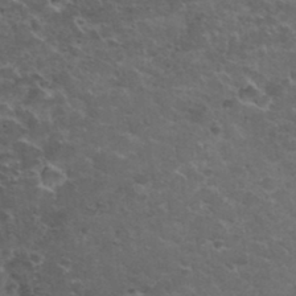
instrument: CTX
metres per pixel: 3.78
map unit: Hto
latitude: 33.3293
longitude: -50.0444
